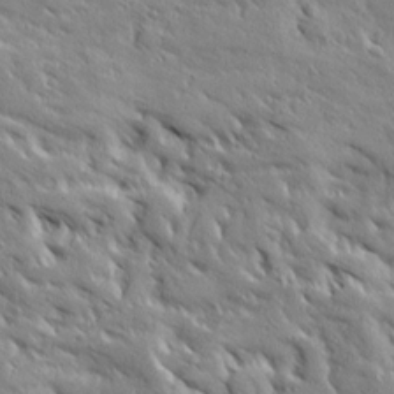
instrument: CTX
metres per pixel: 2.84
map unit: Ave
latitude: 19.4804
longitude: -136.1767
